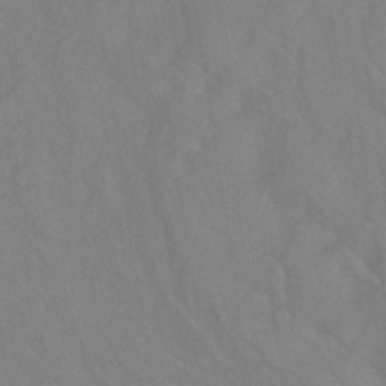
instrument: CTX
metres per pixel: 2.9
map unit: ANa
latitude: -39.2754
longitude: 95.5966
